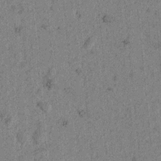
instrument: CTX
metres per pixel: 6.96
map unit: lAvf
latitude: 4.1767
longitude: 157.8422
